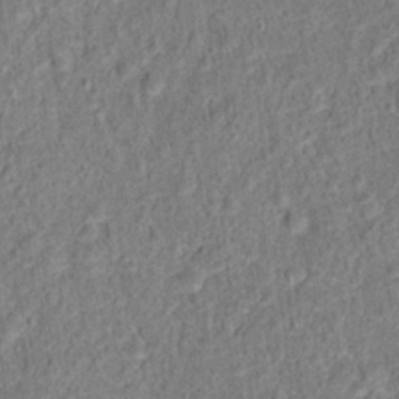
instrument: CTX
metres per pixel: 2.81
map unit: Hto
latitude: 13.7828
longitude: -38.4223
